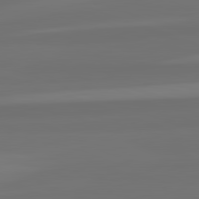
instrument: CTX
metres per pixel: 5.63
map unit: lApd
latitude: 82.6112
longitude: 159.1809
